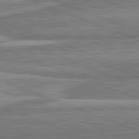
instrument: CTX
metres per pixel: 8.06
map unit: lApd
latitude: 82.1199
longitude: 167.8989
